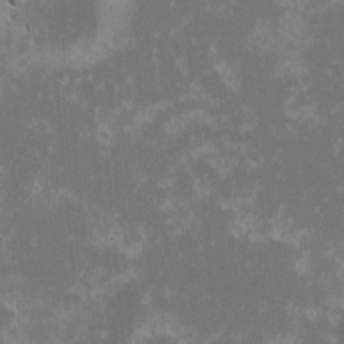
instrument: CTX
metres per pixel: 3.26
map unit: eHh
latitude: -1.5211
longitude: -85.3860
